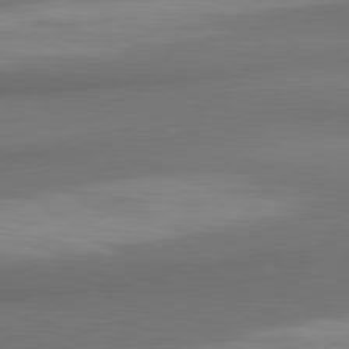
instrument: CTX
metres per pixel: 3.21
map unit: lApd
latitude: 81.6505
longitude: 173.2187
